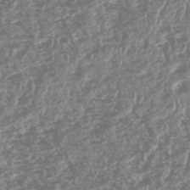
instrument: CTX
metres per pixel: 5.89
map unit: HNhu
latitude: -48.0472
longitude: 31.2187
